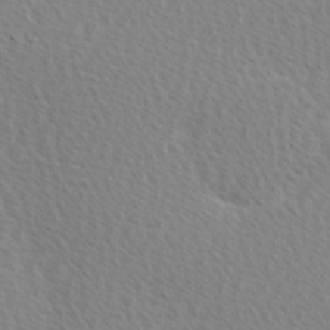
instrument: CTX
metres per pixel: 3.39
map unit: Hve
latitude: 2.3656
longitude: -121.4805
